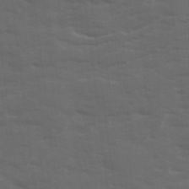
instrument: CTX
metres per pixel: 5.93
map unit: Ave
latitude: 18.7435
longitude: -130.5357
